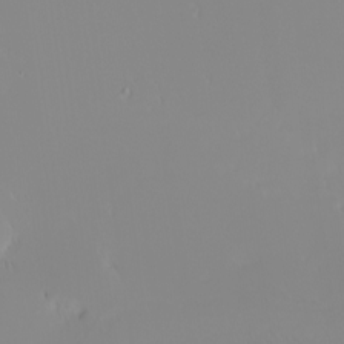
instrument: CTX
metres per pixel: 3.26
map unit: Nhu
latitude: -4.5951
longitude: -80.3089
